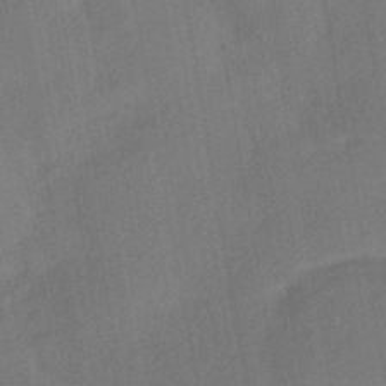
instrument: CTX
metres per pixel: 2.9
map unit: HNhu
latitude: -43.5399
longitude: 91.7856
